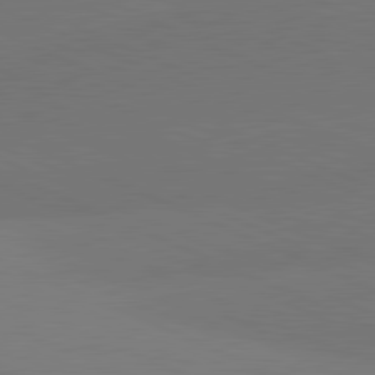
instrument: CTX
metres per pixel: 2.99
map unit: lApd
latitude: 81.4048
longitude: 136.4440
